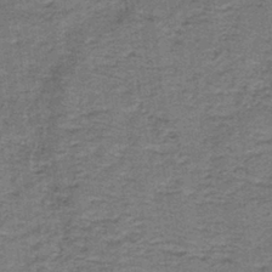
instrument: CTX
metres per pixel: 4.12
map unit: lHb
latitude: -40.7274
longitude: 55.1620
